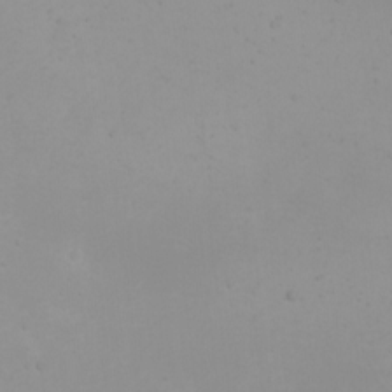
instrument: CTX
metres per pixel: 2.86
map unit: Nhu
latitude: -4.8786
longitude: -82.4034
